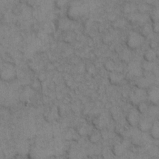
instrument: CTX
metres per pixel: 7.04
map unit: eHh
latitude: 7.3104
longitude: -65.1214
